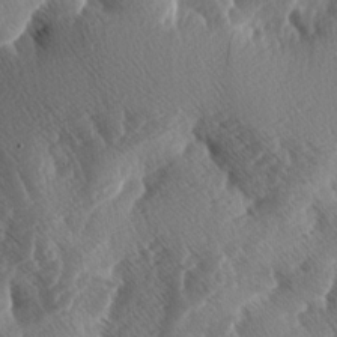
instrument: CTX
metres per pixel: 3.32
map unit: lAa
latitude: -3.8233
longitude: -129.8394
